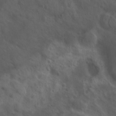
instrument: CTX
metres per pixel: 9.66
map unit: Hto
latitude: 18.9136
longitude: -54.4412
